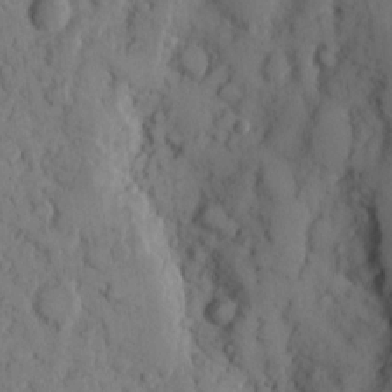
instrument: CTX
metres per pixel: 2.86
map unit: eHh
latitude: 9.4804
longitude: -64.7435
